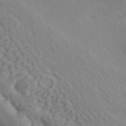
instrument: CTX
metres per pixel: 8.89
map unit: ANa
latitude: 41.4615
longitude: 51.1053
